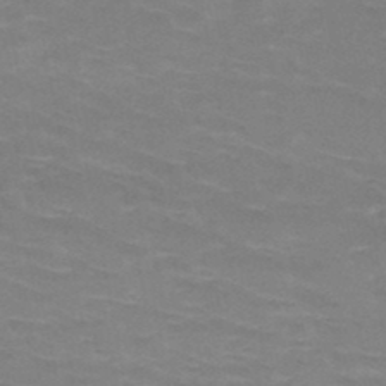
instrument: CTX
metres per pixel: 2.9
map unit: HNb
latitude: -47.4832
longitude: -46.3468
